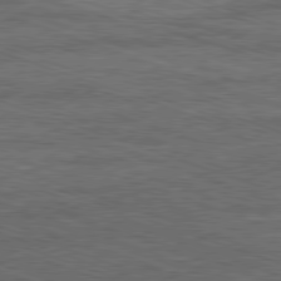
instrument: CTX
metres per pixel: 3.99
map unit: Ap
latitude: -81.4455
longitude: -72.5546
